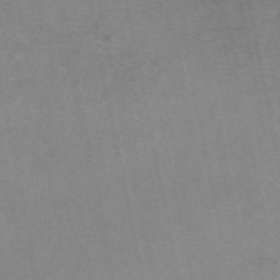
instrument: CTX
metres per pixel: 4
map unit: eAb
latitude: 48.6113
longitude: 103.4643
